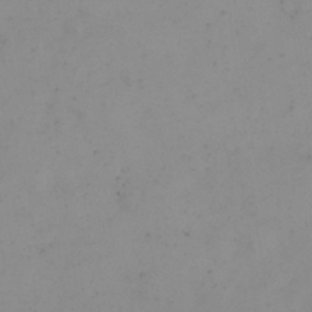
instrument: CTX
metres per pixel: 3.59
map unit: eHh
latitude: 24.3467
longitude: -64.9325
